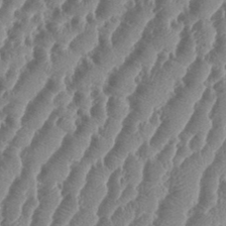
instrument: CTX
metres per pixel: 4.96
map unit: eHh
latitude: 34.9324
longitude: -135.9150
